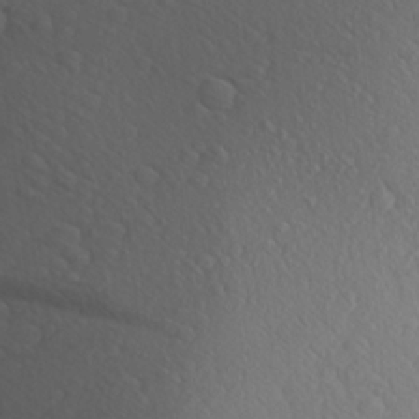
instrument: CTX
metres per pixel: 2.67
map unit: Aa
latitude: 24.8380
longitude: -146.7247
